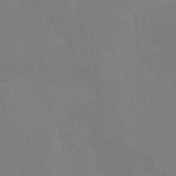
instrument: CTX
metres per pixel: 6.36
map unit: HNhu
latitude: 5.4237
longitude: 4.4629
